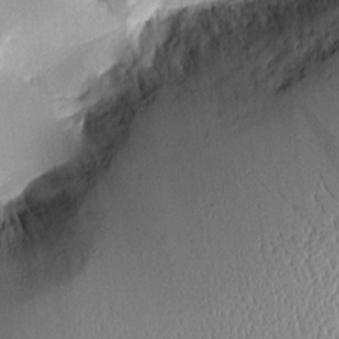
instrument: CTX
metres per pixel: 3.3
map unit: Aa
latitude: 10.1389
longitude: -128.7057
